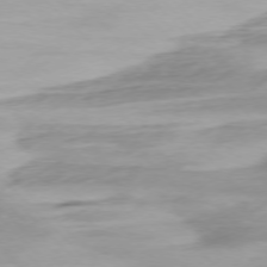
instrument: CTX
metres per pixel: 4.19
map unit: Ap
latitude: -76.9164
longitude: -78.1956
